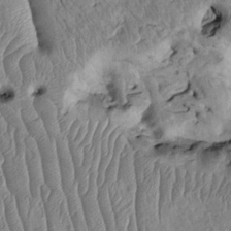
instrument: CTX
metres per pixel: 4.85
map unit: Htu
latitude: -5.2942
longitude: 154.8975
